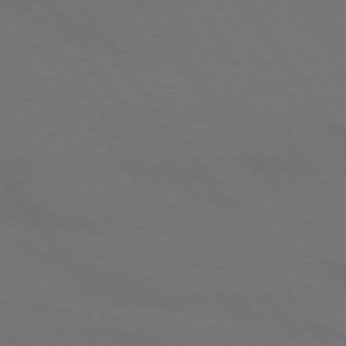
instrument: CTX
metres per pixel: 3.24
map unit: lApd
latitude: 73.7828
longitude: -72.0822
